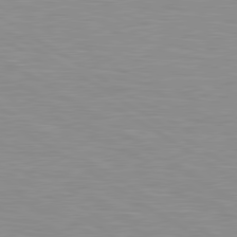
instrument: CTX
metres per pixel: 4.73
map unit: lApd
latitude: 80.3845
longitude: 131.5210
